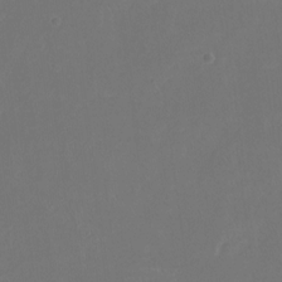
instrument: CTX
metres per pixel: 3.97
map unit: Htu
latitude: -15.9556
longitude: -46.6680
